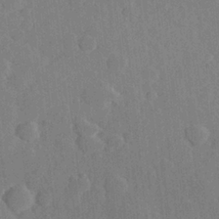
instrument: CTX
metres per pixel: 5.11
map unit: Hve
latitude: 25.4237
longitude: 149.1620
